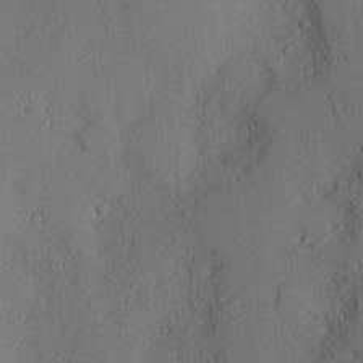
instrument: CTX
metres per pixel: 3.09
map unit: Nve
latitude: -8.6896
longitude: 175.8989
